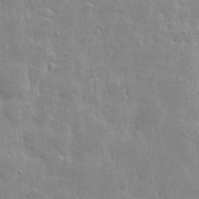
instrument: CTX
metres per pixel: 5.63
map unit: eHh
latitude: 8.3656
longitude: -72.7247
